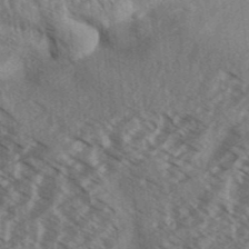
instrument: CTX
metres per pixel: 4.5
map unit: Aa
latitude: 33.0458
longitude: -139.1781
